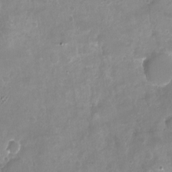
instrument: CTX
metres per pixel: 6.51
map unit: Nhu
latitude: -17.7289
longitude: -58.1578
